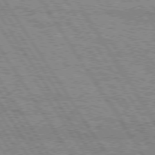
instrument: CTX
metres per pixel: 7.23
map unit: Hpe
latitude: 75.5371
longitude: -154.8002
